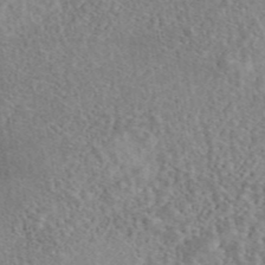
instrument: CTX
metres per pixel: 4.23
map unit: eAb
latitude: 44.5923
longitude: 116.3495
